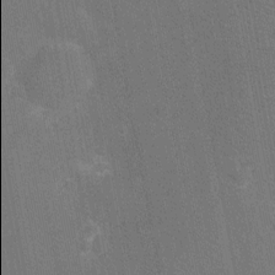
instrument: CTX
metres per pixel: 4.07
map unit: Ht
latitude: -10.5007
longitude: -21.9906
